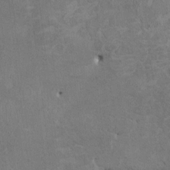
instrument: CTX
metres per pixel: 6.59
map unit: HNhu
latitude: 3.4615
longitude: -3.8772
